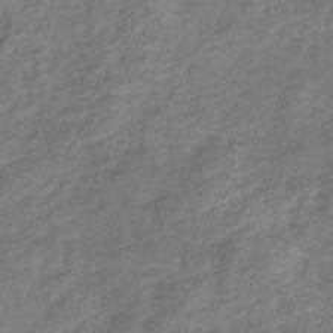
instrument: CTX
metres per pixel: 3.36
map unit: eHb
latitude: -39.3888
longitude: 76.3306
